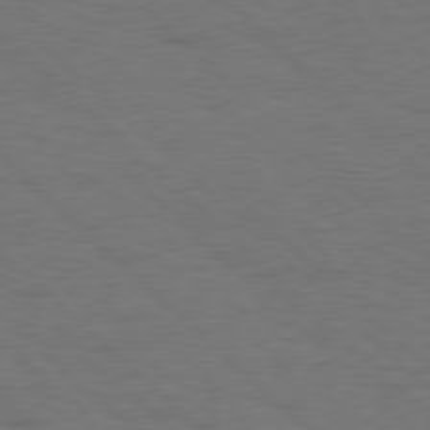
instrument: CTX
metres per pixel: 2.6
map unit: Hpe
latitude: 77.8205
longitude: -155.1781
